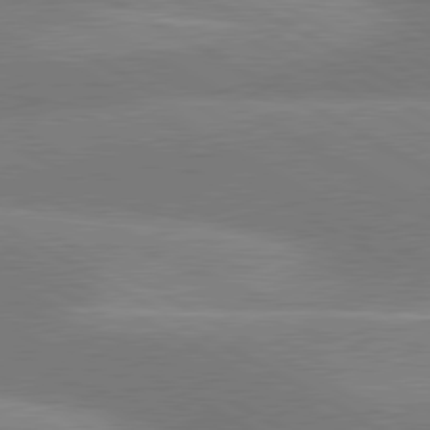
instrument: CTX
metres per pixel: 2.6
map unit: lApd
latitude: 80.8380
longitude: 125.7666
